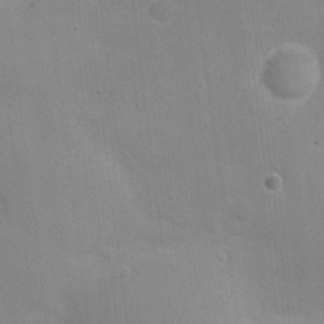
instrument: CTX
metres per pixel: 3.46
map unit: Nhu
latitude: 2.0822
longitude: -16.8569
